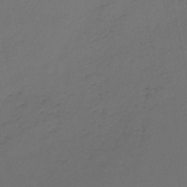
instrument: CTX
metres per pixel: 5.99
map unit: eHh
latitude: -53.0297
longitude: -24.6112
